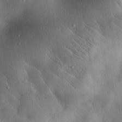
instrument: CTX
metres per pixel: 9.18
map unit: lHvf
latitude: 32.0444
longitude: -84.4412
